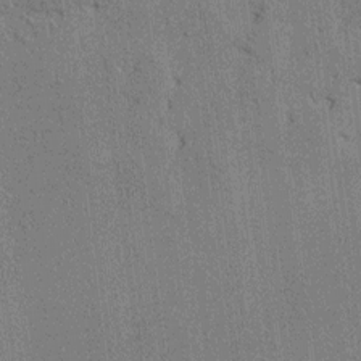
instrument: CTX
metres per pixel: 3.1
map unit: lAvf
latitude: 7.8772
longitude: 166.4629
